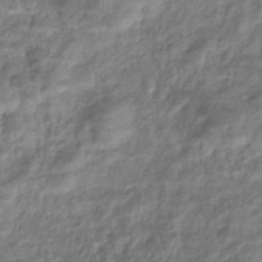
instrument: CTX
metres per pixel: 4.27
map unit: eHb
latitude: -38.7085
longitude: 78.1039
